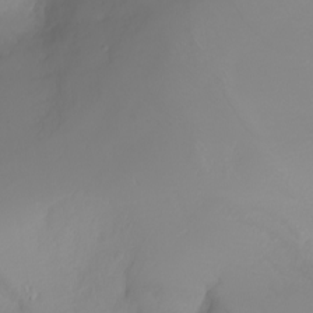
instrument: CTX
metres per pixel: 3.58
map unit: Nhu
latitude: -5.6910
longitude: -94.4412
